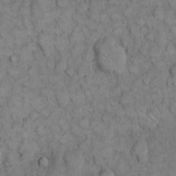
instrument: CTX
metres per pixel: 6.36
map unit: eHh
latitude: 12.2145
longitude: -64.5357
